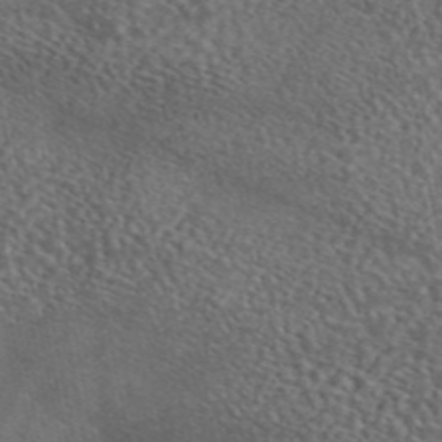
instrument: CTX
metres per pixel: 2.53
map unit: eAb
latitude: 45.4993
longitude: 113.5588
